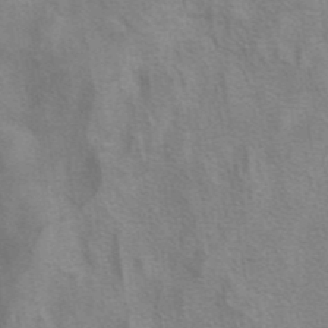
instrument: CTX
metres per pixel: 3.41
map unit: eAb
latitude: 41.1025
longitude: 106.0283
